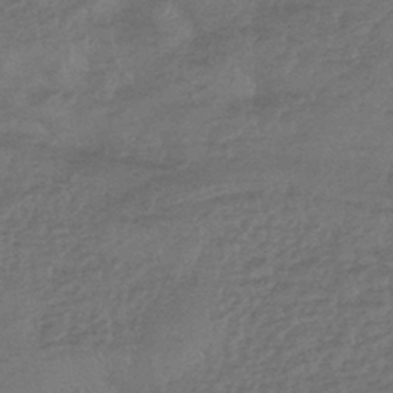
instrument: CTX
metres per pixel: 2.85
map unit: lHb
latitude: -43.7288
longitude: 80.9542
